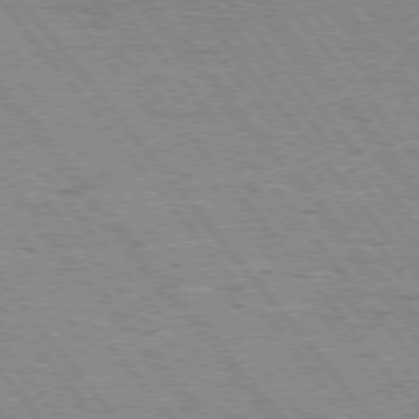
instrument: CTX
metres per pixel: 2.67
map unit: Hpe
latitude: 75.1781
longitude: -140.2522
